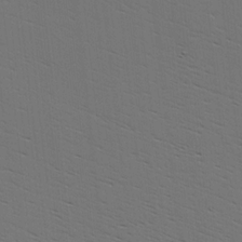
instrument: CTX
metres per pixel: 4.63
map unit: Hve
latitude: 3.4804
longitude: -125.3292
